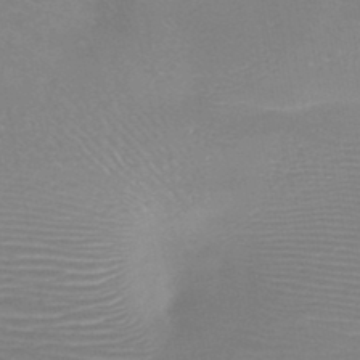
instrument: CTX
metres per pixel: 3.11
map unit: HNb
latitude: -46.3873
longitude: -43.7261
